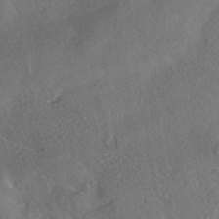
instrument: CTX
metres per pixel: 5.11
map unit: HNhu
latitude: -42.1794
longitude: 105.3320
